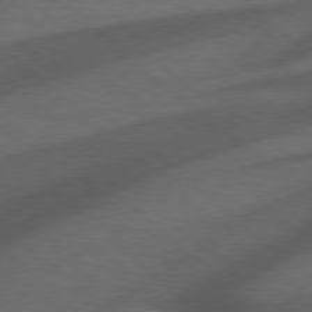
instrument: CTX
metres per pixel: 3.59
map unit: Hpe
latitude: 77.5560
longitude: -150.7435
